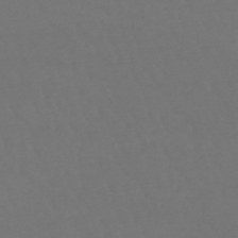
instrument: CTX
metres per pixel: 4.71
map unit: lHb
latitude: -46.3117
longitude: 76.3684
